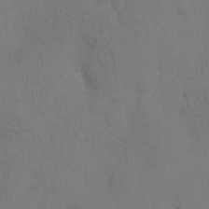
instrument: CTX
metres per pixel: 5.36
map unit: eHh
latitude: 9.9906
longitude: -63.0459
